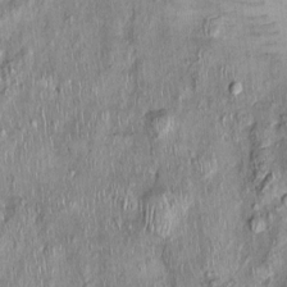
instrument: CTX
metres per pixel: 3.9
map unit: Nhu
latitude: -0.1039
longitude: -14.6491
